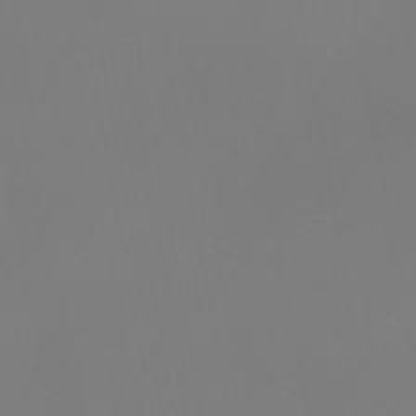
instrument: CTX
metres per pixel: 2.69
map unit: HNb
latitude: -45.0109
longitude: 51.8989
